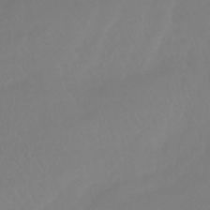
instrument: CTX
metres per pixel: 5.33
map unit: lHb
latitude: -38.8408
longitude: 68.4062
